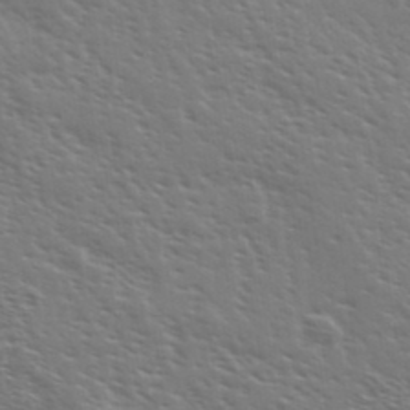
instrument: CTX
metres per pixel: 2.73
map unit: Ave
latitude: 37.3482
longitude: -109.3481
